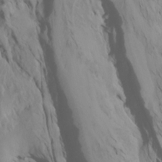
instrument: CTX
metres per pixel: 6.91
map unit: Htu
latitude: -7.4076
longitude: -66.4034
